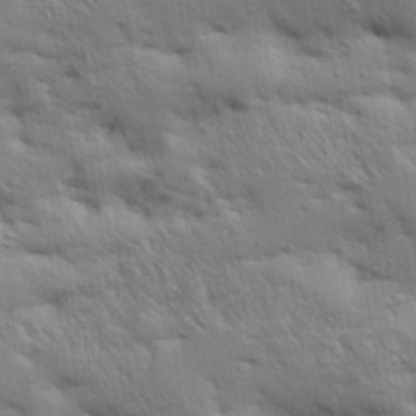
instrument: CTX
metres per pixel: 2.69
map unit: Aa
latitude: 33.7828
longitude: -143.1214
